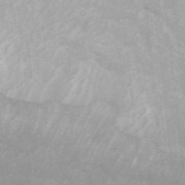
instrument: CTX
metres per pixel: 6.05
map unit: ANa
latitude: 45.8205
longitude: 25.7855
